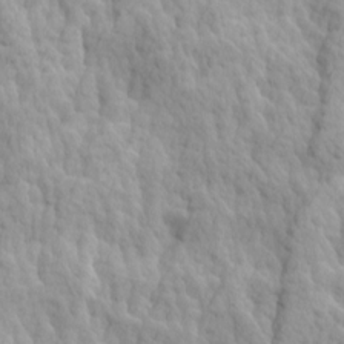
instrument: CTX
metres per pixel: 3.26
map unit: Ave
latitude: 14.7058
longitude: -135.7071
